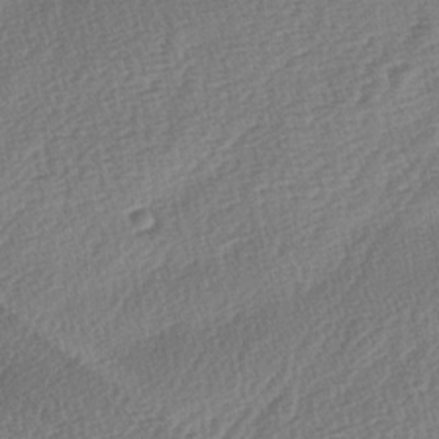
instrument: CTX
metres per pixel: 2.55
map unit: lAa
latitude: -3.2942
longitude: -128.9136
